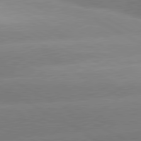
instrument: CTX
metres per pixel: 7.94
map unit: lApd
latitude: 80.5546
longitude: -155.9906
